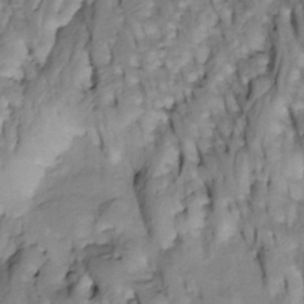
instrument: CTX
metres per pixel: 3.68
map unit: Htu
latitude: -4.4251
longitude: 150.5006
